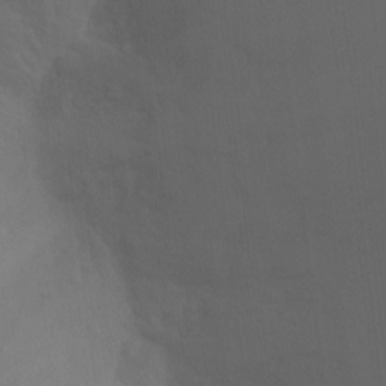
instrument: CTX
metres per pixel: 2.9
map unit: Ht
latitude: 2.9324
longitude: -27.9150
